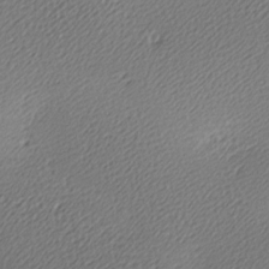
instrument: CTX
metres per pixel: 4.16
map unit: lAa
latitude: -10.2740
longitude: -126.9136
